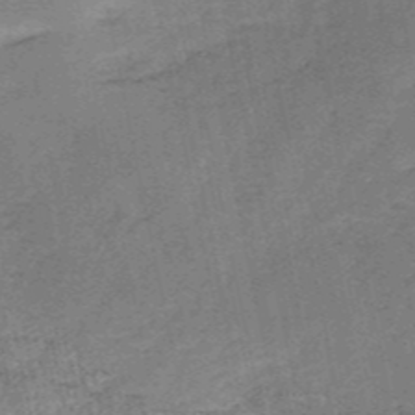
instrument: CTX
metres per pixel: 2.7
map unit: HNb
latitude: -53.4643
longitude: -40.0444
